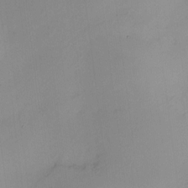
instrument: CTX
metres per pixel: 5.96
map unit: HNhu
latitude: 7.1781
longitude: 1.5022
